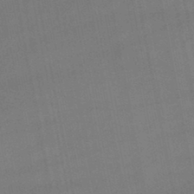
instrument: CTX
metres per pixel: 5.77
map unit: lHb
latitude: -46.9730
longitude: 73.8044
